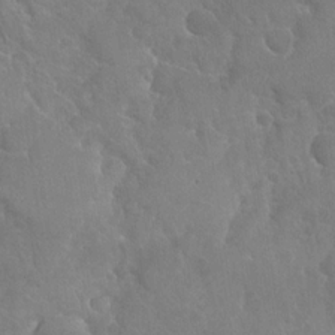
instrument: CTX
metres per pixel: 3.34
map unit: Nhu
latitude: -30.1983
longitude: -62.0255
